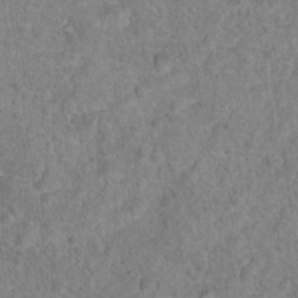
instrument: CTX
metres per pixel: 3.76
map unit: Hto
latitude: 16.8002
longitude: -41.7638
